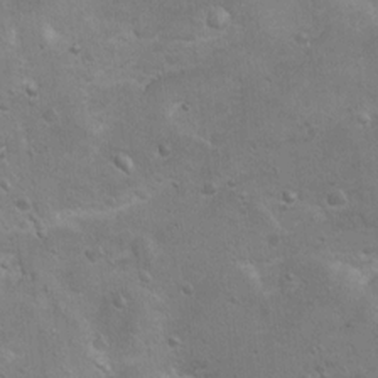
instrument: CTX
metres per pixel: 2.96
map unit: Ht
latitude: 4.2145
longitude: -27.9717
